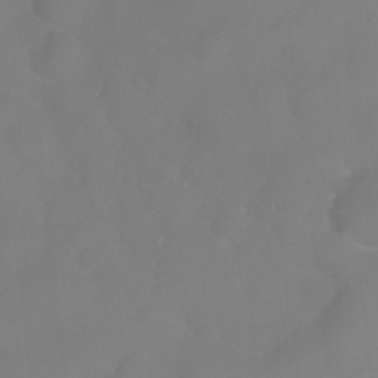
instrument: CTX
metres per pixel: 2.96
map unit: Nhu
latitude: 24.6490
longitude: -62.5546
